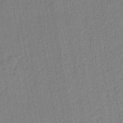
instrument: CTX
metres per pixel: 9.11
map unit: lHb
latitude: -41.2754
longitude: 62.7652
